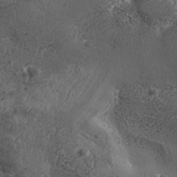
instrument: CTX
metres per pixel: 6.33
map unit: Aa
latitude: 32.8569
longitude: -134.5357
